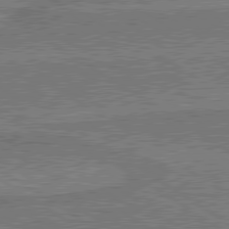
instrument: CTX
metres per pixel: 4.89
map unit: lApd
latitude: 79.9717
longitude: 169.7477
